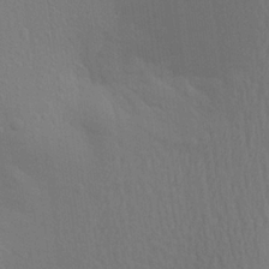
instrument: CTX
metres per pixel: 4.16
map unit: Aa
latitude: 22.7057
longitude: -145.4426
